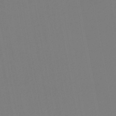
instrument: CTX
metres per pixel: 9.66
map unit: lHb
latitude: -46.8408
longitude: 74.3118
